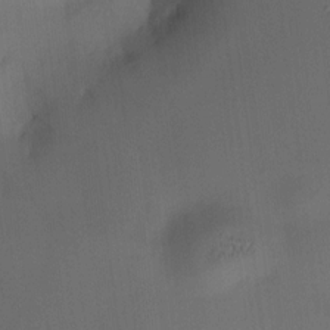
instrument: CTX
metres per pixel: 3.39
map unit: HNhu
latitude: 9.3860
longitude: 9.6911
